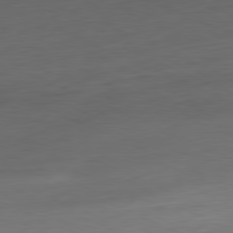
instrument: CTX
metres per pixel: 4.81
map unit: Ap
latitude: -81.6155
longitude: -76.1955
